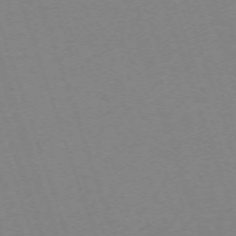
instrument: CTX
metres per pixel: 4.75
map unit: Nhu
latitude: -68.0094
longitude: 37.6721
